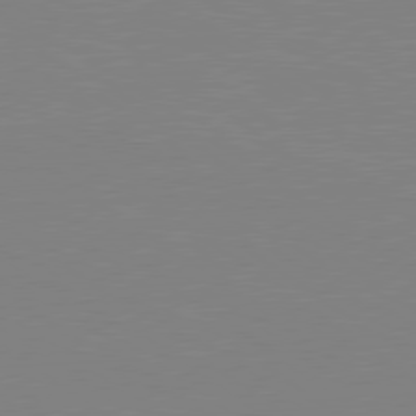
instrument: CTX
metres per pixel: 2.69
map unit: Hpe
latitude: 79.0081
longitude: -125.1592
